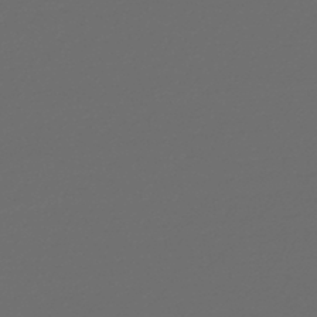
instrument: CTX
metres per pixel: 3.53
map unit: lHb
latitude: -46.1039
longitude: 71.5021
